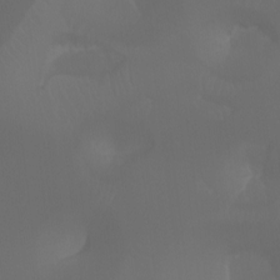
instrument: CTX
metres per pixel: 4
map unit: Aa
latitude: -7.4454
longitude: -72.9514
